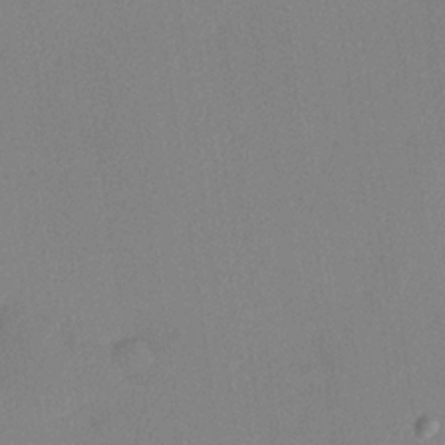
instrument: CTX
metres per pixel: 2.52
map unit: lHvf
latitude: 22.7057
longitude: 140.7841
